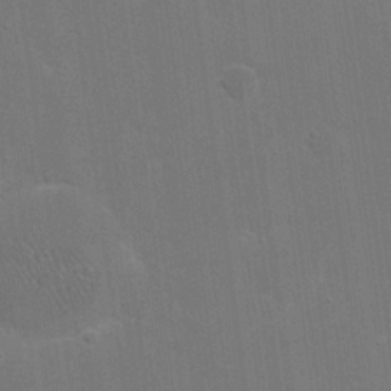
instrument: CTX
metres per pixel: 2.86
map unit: eHh
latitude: 20.2901
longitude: -68.3278
